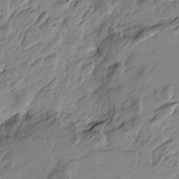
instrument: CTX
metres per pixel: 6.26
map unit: Htu
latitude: -4.3684
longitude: -177.9906
